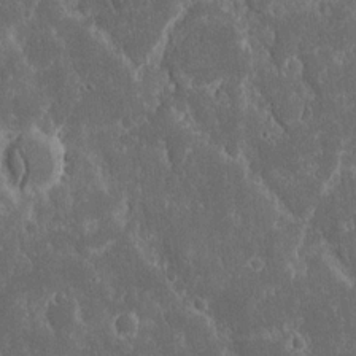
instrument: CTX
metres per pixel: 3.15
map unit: eHh
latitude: 15.7828
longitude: -73.0837
